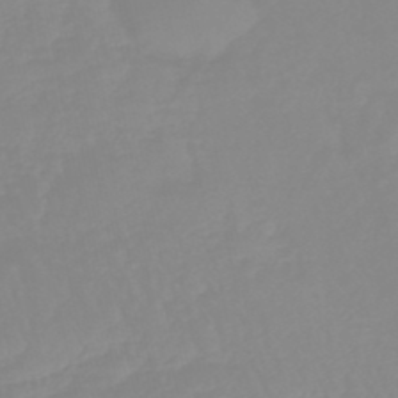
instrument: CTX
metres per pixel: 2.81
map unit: eHb
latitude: -44.9353
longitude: 81.1809
